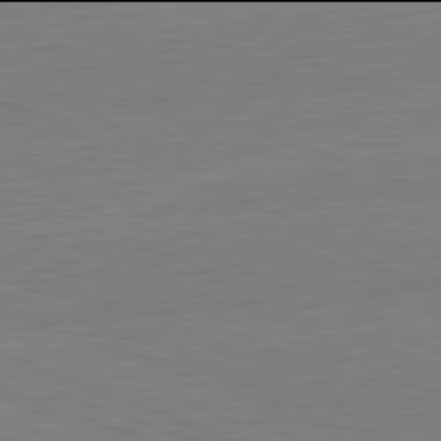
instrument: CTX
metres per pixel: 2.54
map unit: lApd
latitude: 81.9906
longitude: -158.7435
